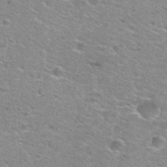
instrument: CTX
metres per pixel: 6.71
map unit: Nhu
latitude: 28.9891
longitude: -48.9136
